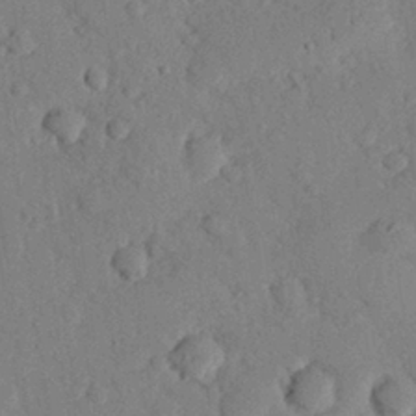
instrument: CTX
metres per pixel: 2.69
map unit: eHh
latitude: 26.9514
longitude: -80.6868
